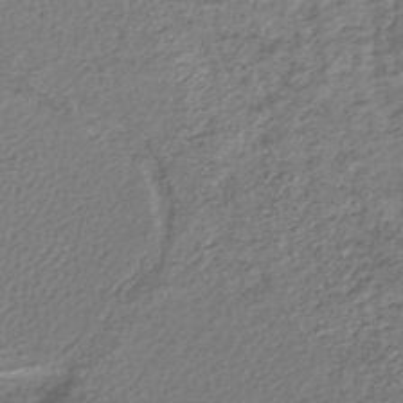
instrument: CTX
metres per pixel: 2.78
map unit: lHb
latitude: -40.8408
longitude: 70.7463
